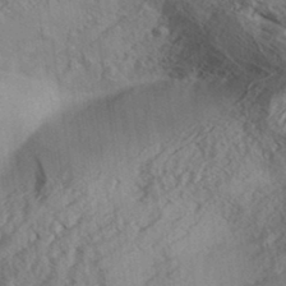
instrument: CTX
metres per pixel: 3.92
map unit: Aa
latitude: 33.0458
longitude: -139.6127
